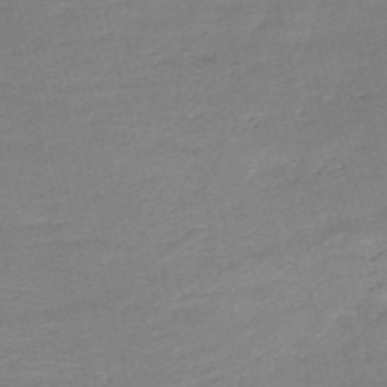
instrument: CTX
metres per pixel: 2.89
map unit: HNb
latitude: -49.7478
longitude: -42.1956
